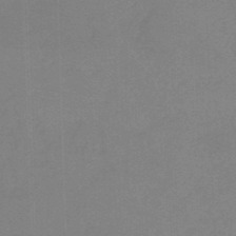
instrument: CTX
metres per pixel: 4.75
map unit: lHb
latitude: -45.1809
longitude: 63.8422
